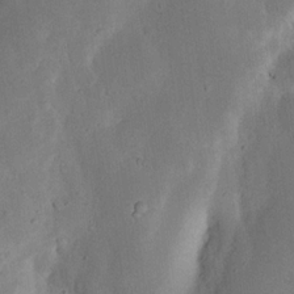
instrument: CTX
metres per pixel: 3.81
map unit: Nhu
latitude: 19.2915
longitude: -75.1025
